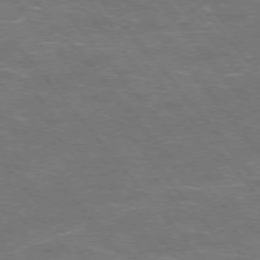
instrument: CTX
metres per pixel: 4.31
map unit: Ap
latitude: -75.9556
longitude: -69.5182
